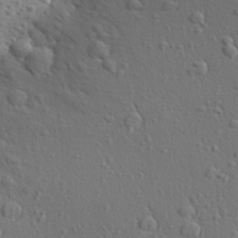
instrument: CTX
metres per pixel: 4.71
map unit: Aa
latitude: 26.4412
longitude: -144.2711
